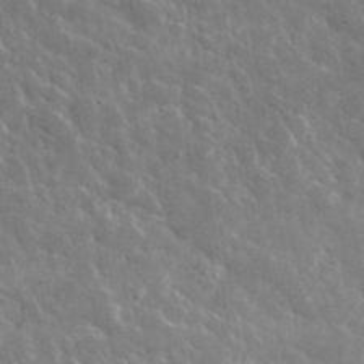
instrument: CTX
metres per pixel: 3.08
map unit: lHvf
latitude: 36.3090
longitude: -89.1781
